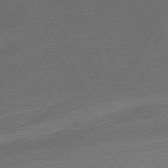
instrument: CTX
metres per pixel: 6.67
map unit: Ap
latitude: -76.5196
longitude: -78.3279
